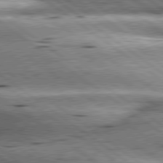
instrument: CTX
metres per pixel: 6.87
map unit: lApd
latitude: 79.8961
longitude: -140.5356
